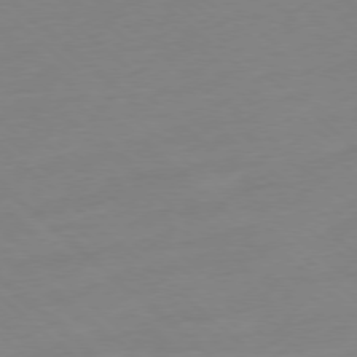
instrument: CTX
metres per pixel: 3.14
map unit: Ap
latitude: -78.1605
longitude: -99.7071
